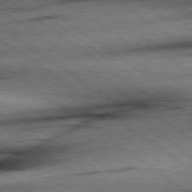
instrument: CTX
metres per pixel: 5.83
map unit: Hpe
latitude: 78.7058
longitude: -155.4048
